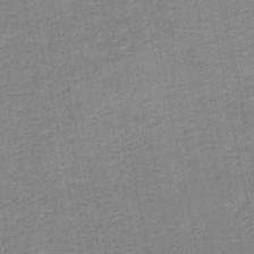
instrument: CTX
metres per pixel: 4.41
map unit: HNb
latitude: -49.9367
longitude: -48.9703
